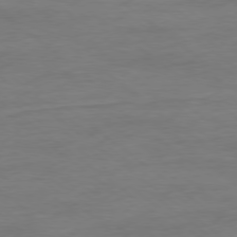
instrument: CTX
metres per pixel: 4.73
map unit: Ap
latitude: -78.8786
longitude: -89.3293
